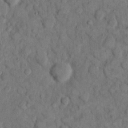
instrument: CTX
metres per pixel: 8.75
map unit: eHh
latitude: 13.0459
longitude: -64.8947
